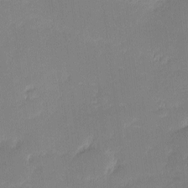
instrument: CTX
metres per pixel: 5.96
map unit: eHh
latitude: -1.8612
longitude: -83.4048
